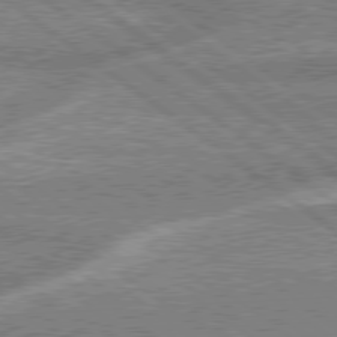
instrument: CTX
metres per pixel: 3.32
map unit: Hpe
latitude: 78.6302
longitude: -159.4615
